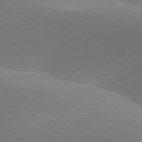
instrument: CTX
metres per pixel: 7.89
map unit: lApd
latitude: 78.0633
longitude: -51.1025
